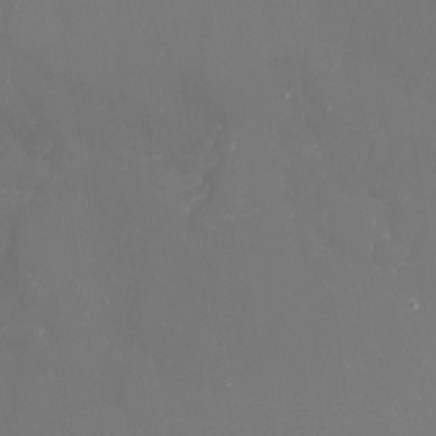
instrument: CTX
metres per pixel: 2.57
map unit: Nhu
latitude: 24.5356
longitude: -61.9339
